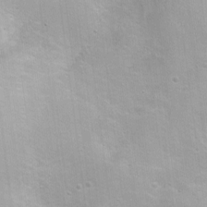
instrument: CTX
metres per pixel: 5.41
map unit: Nhu
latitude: 1.4804
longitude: -16.5545
